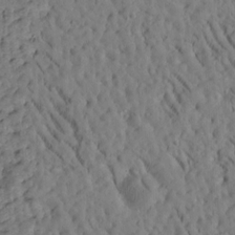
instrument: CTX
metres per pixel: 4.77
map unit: Htu
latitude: -3.1242
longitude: 173.9178
